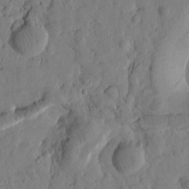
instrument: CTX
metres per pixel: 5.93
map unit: Htu
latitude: 1.9906
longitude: 177.6722
